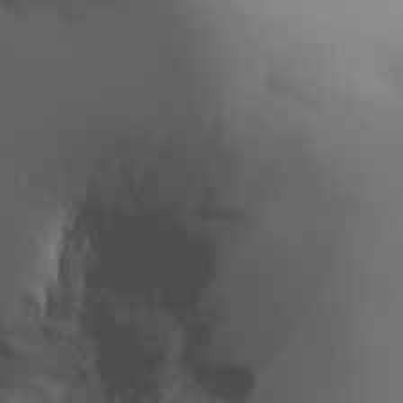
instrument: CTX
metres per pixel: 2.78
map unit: Aa
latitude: 27.6127
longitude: -132.8002
